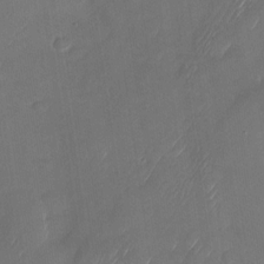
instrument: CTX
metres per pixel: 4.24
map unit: Nhu
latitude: -27.9178
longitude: -62.8569
